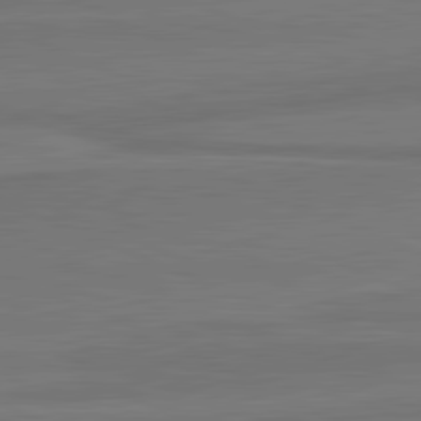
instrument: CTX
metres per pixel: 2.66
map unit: lApd
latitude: 81.9717
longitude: 168.8786
